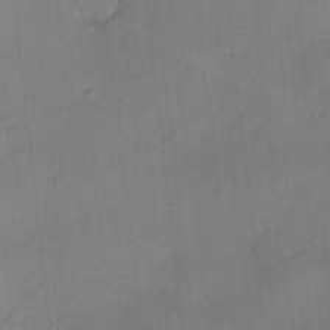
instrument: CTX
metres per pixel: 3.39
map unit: Hve
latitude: -9.8422
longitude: 175.4265
